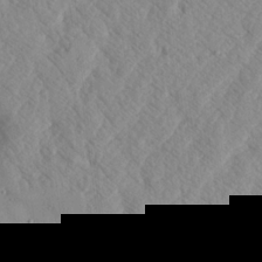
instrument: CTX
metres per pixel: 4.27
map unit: Aa
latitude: 21.0081
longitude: -142.8569
